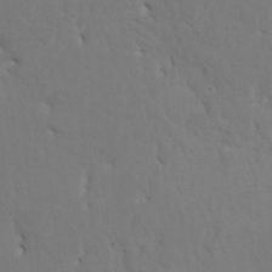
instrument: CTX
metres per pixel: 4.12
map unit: HNhu
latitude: 7.2159
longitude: -4.4223
